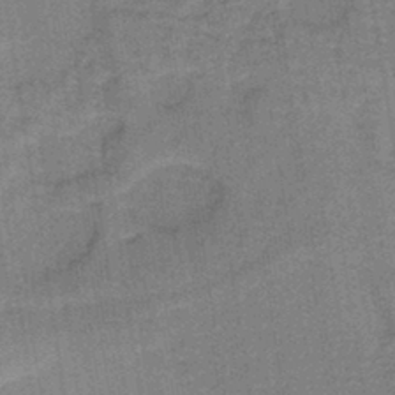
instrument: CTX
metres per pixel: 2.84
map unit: lHb
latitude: -40.7652
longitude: 57.2943
